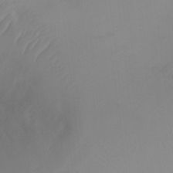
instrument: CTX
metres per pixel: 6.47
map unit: Ht
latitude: -4.0850
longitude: -27.7828
